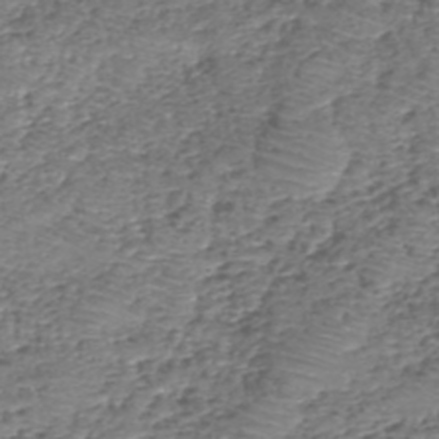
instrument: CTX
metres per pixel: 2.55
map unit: eHh
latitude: -40.1417
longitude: -29.2348
